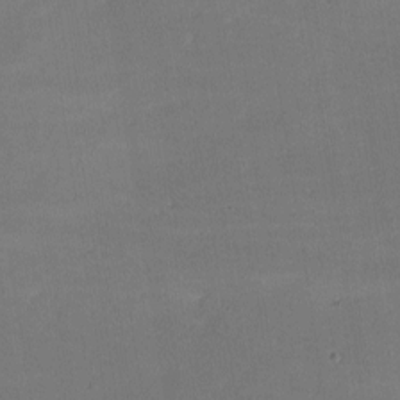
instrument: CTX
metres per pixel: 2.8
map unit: lHvf
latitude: -9.5399
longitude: -101.8583
